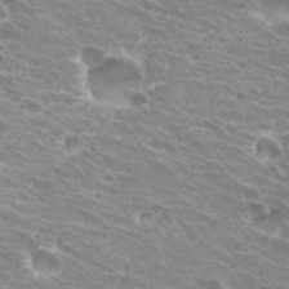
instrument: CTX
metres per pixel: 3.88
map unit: Hto
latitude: 31.2726
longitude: -42.3467
